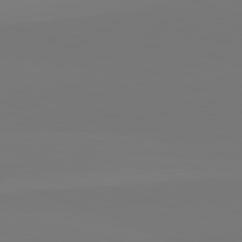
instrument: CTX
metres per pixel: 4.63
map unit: lApd
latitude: 82.5734
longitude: 153.9178
